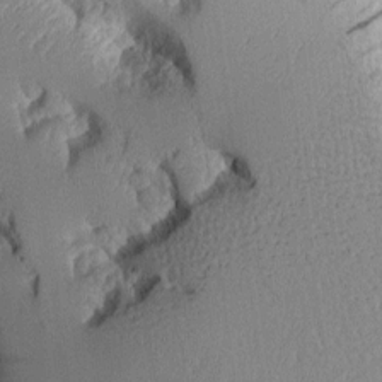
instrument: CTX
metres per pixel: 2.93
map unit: Aa
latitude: 10.7246
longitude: -127.4427
